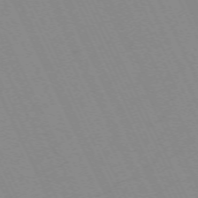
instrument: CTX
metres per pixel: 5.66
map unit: Hpe
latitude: -70.5952
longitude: 15.7100
